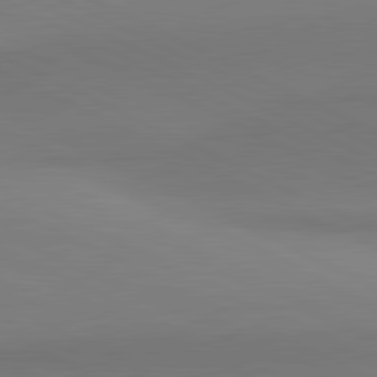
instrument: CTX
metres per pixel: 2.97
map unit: lApd
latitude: 81.3482
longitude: 145.5399
